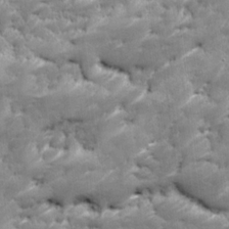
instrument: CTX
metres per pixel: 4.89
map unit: Ave
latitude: 16.8191
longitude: -135.7827
